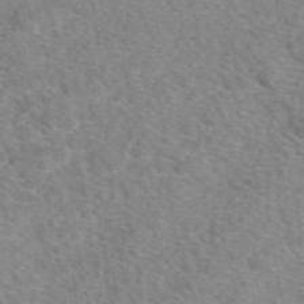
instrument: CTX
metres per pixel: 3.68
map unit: eAb
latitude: 49.1403
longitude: 110.6707
